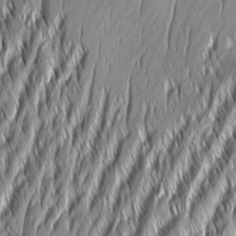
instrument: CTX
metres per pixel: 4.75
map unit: Aa
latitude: 8.2712
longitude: -131.5749
